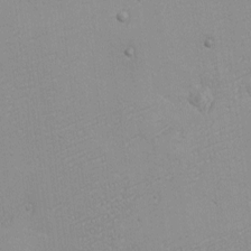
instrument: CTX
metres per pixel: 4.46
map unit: eHh
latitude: -6.8219
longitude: -80.3467
